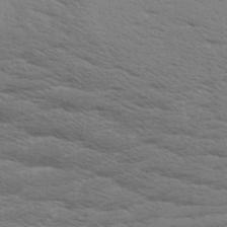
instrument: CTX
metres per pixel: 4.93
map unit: Aa
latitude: 9.0081
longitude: -135.5560
